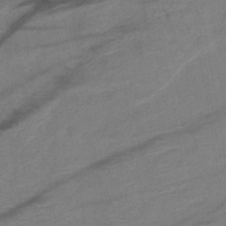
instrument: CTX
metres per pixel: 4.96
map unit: lHb
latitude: -40.4629
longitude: 77.7856
